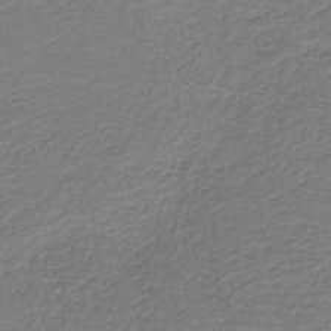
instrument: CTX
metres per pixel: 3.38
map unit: HNb
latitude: -42.4251
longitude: 50.6140
